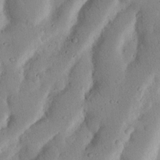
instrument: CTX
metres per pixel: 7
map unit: Nhu
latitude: 17.8394
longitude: -75.4426
